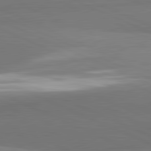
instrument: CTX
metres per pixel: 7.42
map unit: lApd
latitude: 81.8772
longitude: 153.5777
